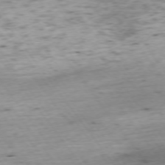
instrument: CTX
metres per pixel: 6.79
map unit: Ap
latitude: -74.2740
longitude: -73.3293
